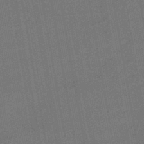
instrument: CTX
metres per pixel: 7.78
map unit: lHb
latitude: -43.5021
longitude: 63.2187
